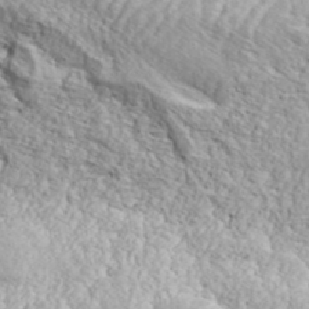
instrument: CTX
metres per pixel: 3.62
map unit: ANa
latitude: 42.7246
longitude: 35.5021
